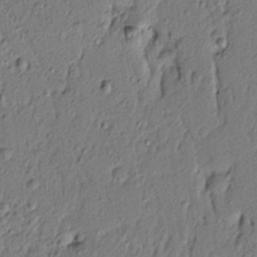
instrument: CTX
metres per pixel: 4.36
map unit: lAvf
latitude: 5.0458
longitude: 165.5210
